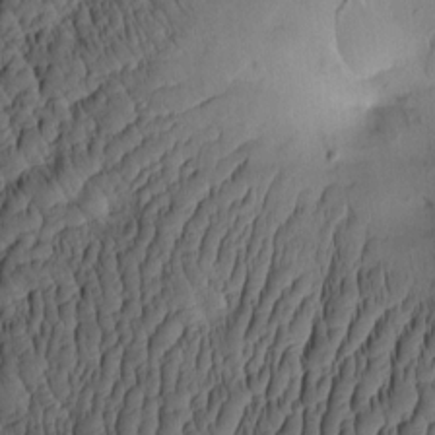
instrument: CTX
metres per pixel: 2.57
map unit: eHh
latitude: -0.7086
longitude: 15.4833
